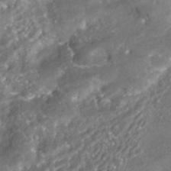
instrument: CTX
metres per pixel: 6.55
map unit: HNhu
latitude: -41.7666
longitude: 103.2754
